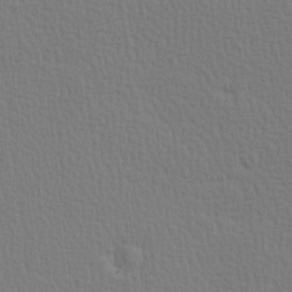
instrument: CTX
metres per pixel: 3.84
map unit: Hve
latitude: 2.1200
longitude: -125.4426
